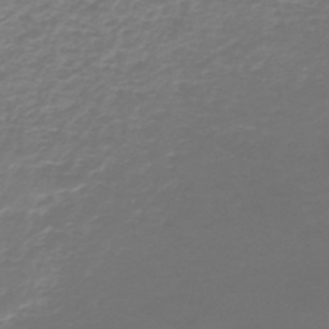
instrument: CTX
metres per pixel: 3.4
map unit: HNb
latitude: -45.5399
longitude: 55.2376
